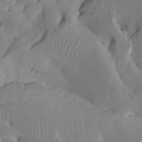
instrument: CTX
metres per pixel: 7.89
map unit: Htu
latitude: -7.8611
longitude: -66.3467
